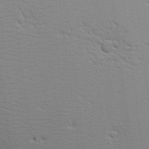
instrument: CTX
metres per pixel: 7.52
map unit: Aa
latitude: 18.4034
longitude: -141.5749
